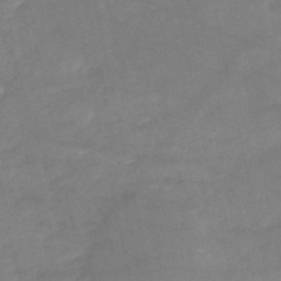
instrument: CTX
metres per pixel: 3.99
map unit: HNb
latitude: -50.5007
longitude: -39.4993
